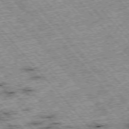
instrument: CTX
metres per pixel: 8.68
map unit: Hpe
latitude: -76.0850
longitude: -21.1026
